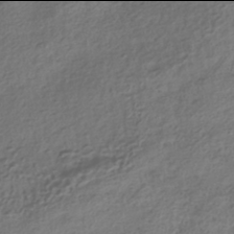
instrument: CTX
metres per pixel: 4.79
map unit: HNhu
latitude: -42.0094
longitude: 106.9920
